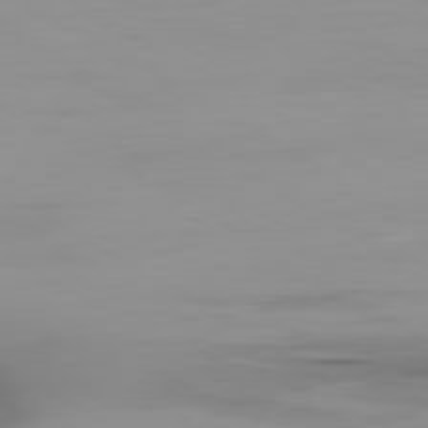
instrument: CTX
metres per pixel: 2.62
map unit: Ap
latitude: -79.7099
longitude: -78.0255
